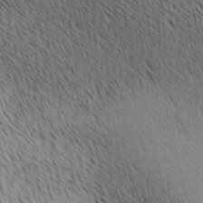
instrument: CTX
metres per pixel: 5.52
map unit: lAa
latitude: 10.4790
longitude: -108.1766
